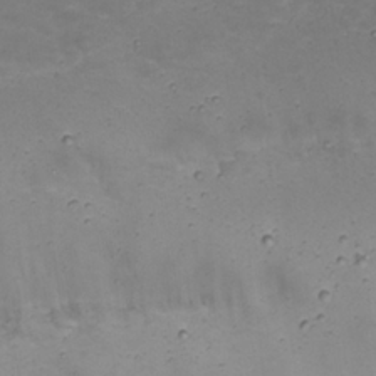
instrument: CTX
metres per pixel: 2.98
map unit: Nhu
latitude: 22.4412
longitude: -65.9717
